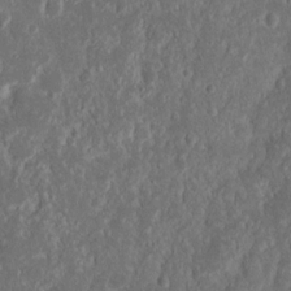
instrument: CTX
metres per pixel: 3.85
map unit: Nhu
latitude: 14.1200
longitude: -73.8962
